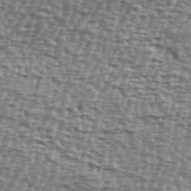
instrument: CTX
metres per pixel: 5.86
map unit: Ave
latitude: 40.2711
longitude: -112.2333
